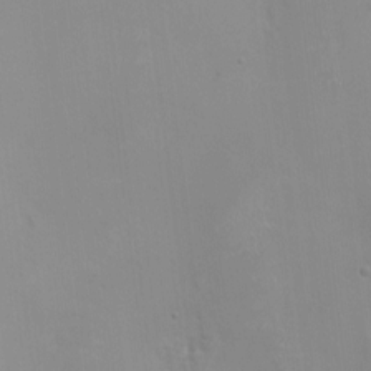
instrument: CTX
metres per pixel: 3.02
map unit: HNhu
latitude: 0.1955
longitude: -2.7057
